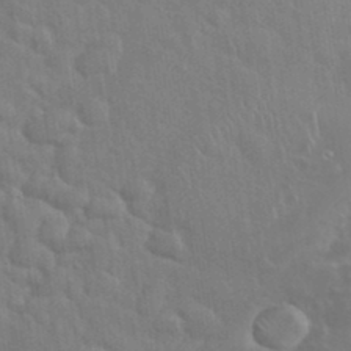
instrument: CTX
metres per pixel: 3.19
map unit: eHh
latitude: 34.8947
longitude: -61.1403
